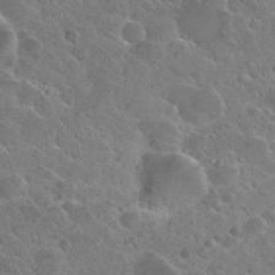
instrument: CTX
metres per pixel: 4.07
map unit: Nhu
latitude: 29.8583
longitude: -52.7058
